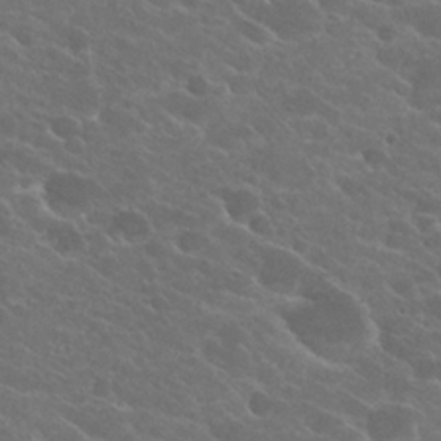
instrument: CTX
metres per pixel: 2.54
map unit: Hto
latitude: 24.9702
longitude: -39.5371
